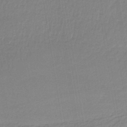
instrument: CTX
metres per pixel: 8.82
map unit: HNb
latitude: -37.0297
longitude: 57.6533
